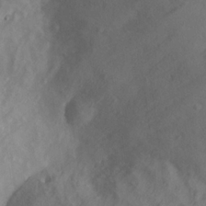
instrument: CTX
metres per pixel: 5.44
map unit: Ave
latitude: 22.2522
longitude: -131.9340
